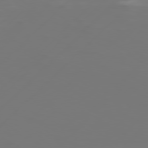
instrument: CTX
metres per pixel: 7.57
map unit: Hpe
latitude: 77.3481
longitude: -138.3089
